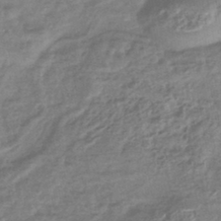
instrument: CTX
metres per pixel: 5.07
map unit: HNhu
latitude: -42.6329
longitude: 90.1984
